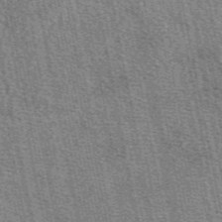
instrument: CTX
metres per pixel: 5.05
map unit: eAb
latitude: 50.2711
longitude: 112.6330
